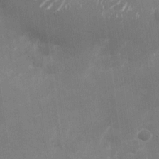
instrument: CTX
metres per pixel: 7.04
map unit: Nhu
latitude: -27.4454
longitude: -74.8569
